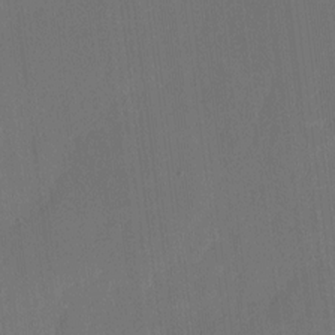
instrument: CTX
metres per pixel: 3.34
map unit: eHh
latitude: 4.6301
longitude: -67.7638
